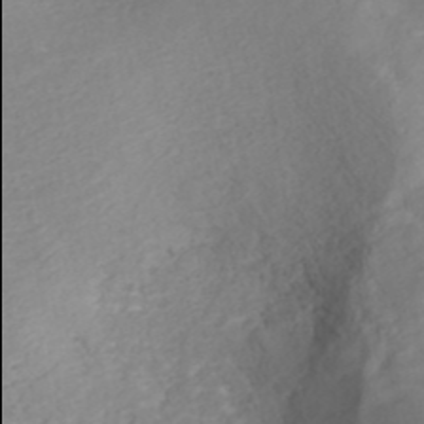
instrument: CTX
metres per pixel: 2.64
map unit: ANa
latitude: 40.5356
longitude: 22.0094
